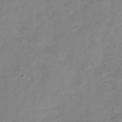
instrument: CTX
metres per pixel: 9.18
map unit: Hve
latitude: -34.1606
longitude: 91.4455
